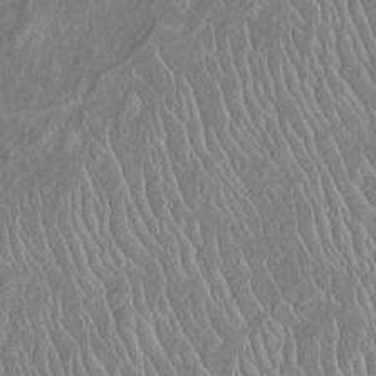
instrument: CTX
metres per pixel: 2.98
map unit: Htu
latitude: -6.3495
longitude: 152.4818
